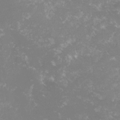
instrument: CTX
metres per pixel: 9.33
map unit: lHvf
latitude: -16.4062
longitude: -100.1956
